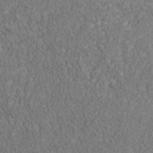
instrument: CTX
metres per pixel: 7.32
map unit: Nhu
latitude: -39.7289
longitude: -84.5546
